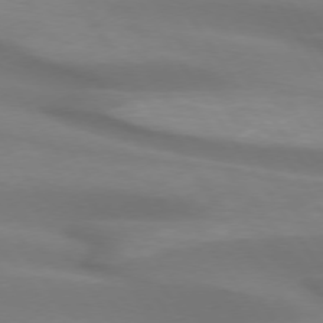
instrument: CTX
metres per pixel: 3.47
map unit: lApd
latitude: 74.0822
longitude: -50.6112
